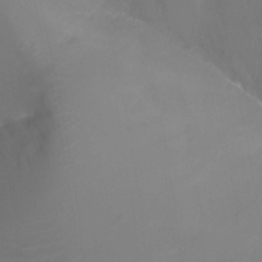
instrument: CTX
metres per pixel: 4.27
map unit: Ht
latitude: -15.9745
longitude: -41.4615
